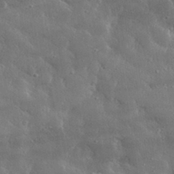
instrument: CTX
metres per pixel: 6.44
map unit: lHvf
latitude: 31.6883
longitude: -90.6302
